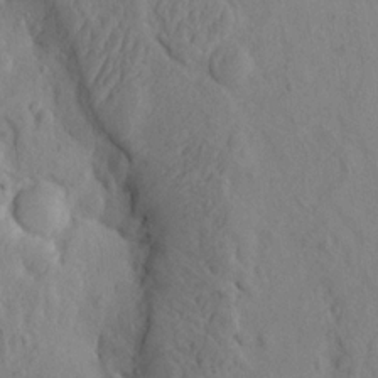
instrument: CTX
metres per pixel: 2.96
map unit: eHh
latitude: -0.9920
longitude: 17.9367
